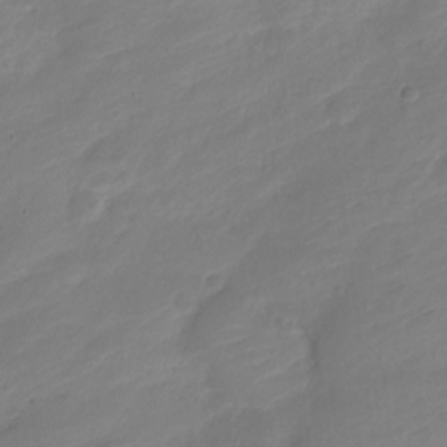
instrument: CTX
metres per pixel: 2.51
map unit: Nve
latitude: -19.0486
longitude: 108.1228
